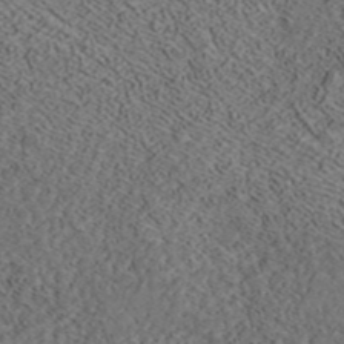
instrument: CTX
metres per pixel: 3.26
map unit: ANa
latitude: 39.4615
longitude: 19.3699
